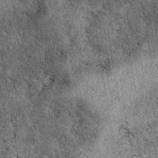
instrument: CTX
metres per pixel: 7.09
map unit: eAb
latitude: 39.8583
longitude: 110.3495
